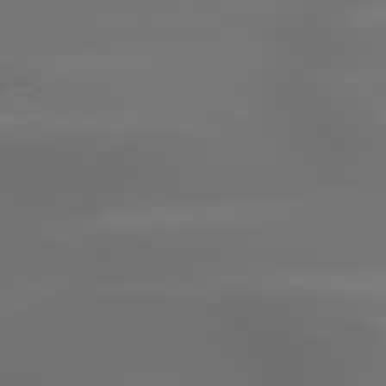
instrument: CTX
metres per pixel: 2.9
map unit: lApd
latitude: 79.8961
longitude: -139.2348
